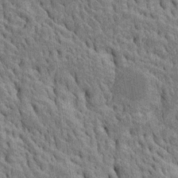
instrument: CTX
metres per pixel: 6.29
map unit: Htu
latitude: -5.0108
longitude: 152.7652
